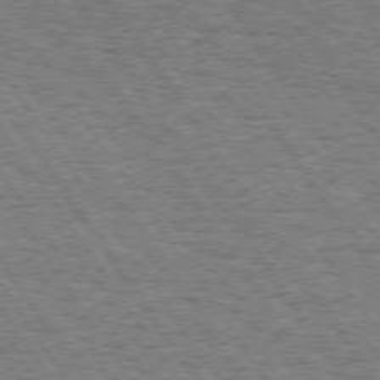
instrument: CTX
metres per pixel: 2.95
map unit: Hpe
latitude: 74.1011
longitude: -138.8380
